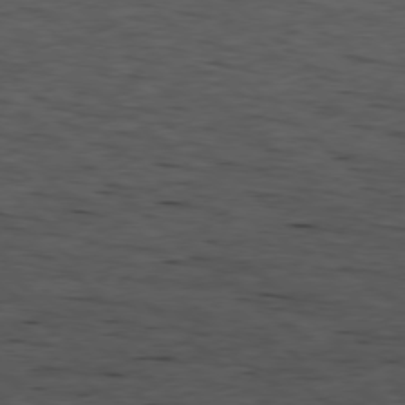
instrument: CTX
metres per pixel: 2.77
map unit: Ap
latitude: -78.5951
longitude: -60.2333
